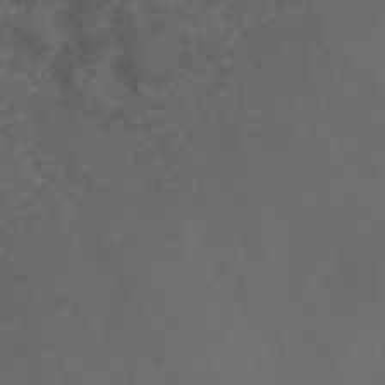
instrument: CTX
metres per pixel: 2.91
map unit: ANa
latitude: 41.6127
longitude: 33.5022
